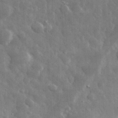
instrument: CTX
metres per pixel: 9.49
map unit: eHh
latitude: 32.3089
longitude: -69.7828
